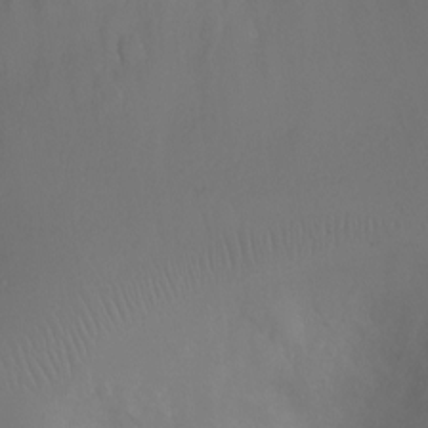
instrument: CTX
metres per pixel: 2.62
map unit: Ht
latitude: -6.0661
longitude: -25.9150
